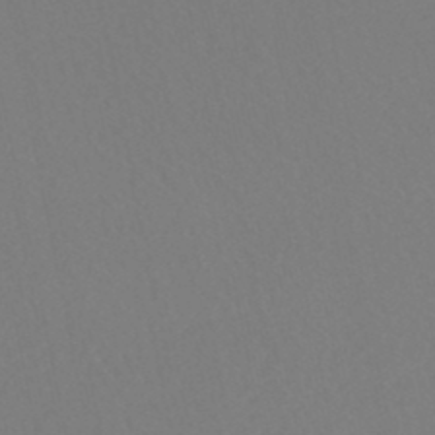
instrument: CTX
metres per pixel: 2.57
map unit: HNhu
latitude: -48.2173
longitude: 103.3699
